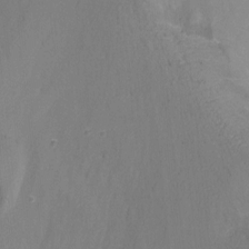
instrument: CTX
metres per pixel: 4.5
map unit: Nhu
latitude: -17.2376
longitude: -48.3845
